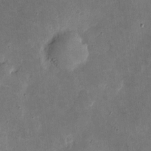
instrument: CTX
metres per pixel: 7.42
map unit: eHh
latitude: 4.4412
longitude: -71.3104
